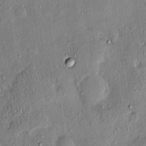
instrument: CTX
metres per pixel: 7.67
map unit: eHh
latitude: 0.1955
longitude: 15.7856
